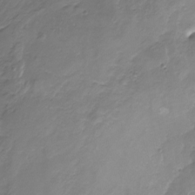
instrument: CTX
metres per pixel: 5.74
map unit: Nhu
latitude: -23.8800
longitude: -57.0458
